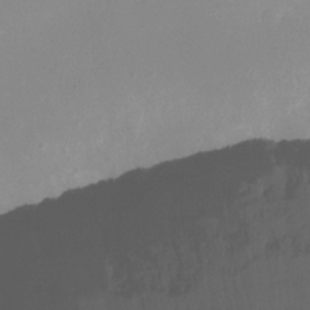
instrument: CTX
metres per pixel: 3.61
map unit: Nhu
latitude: -11.6533
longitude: -47.4427
